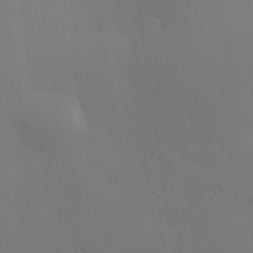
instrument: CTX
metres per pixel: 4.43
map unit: Hve
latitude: 19.0647
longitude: 150.6141
